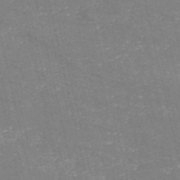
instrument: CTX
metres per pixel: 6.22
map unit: HNb
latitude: -54.5196
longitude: -38.4412
